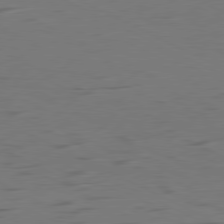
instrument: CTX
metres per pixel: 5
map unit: Ap
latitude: -80.9353
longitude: -61.0836
